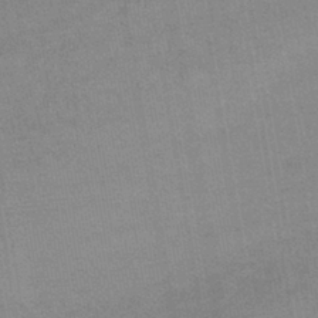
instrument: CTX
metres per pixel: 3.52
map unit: lHb
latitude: -40.8597
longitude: 66.6707
